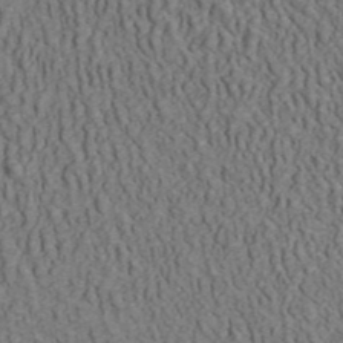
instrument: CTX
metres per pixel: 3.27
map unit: ANa
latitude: 42.5735
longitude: 30.7652
